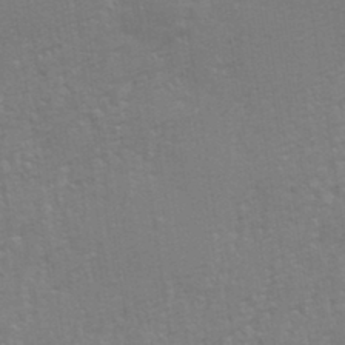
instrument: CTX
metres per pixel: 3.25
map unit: eHh
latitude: 34.2900
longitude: -133.0647
